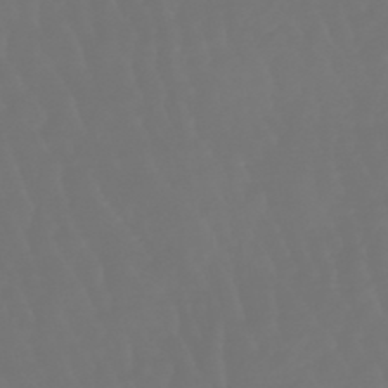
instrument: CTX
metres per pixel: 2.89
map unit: lHb
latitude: -47.3698
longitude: 79.7099
